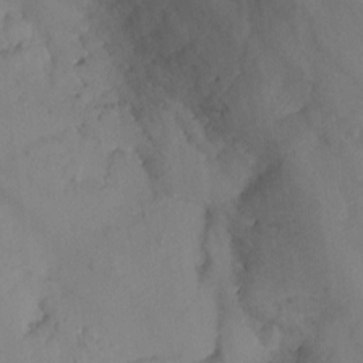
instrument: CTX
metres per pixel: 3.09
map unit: Aa
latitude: -11.4076
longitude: -68.6301
